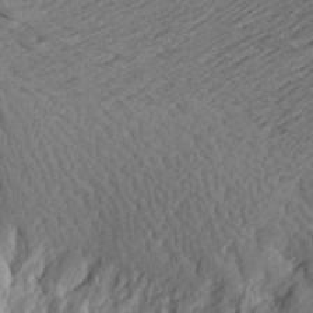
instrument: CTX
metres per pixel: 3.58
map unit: Aa
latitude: 24.1388
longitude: -150.3278
